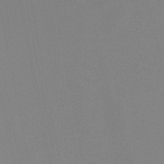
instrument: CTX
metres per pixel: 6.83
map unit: lHb
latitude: -49.1242
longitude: 69.3887
